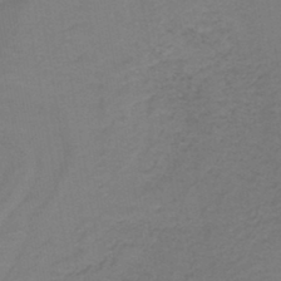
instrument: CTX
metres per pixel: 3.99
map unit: lHb
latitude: -42.4628
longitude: 53.0675
